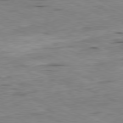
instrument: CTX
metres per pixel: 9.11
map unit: Ap
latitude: -81.7667
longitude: -70.1200
